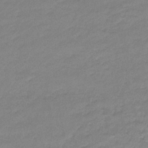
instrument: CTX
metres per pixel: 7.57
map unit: lHb
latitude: -42.7841
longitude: 58.6140
